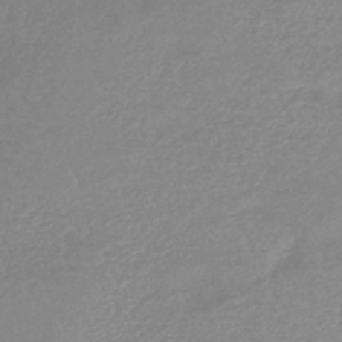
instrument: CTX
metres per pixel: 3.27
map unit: eHb
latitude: -44.6519
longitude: 81.4266
